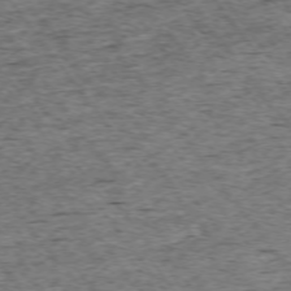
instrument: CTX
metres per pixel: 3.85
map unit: Ap
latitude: -74.4062
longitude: -87.2348
